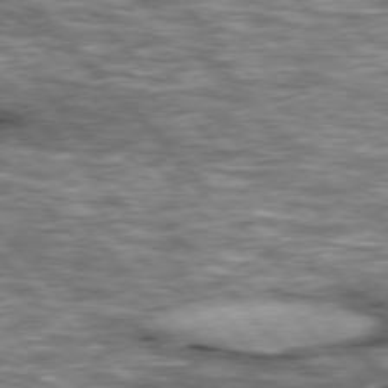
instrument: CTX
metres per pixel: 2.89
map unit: lApd
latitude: 76.8947
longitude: -49.4048
